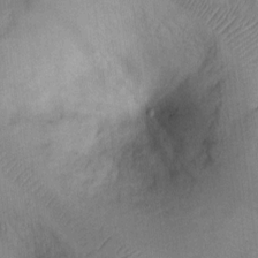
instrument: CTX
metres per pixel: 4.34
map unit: Hto
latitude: 7.1970
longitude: -37.2348
